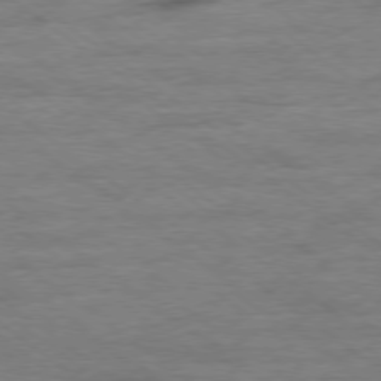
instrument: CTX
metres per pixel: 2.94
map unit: Ap
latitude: -78.8219
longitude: -101.9528
